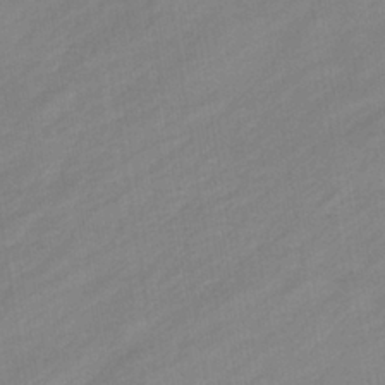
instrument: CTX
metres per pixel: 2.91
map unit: eHb
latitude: -37.8233
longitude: 79.6721
